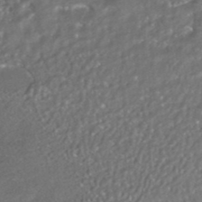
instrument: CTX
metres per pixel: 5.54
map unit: HNhu
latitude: -42.1983
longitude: 102.9542
